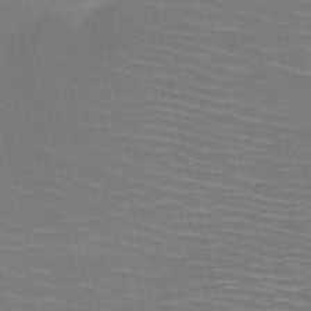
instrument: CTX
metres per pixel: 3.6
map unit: HNb
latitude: -51.1053
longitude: -45.1592
